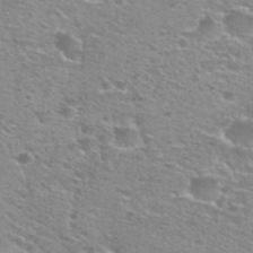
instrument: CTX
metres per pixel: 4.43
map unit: Nhu
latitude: 28.9891
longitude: -48.8758
